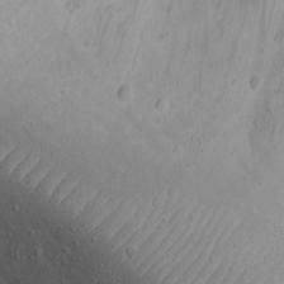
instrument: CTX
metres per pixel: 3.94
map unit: Nhu
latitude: 22.4790
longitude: -72.1200
